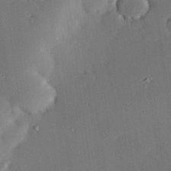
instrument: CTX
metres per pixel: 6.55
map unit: eHh
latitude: 22.9514
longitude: -90.8947
